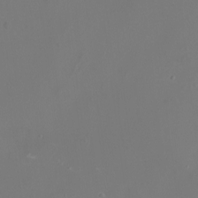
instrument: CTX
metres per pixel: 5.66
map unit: Nhu
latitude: -16.4062
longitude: -57.3670
